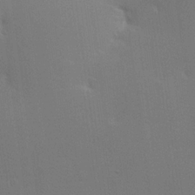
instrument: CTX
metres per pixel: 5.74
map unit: Hve
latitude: 23.1592
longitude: 145.9745
